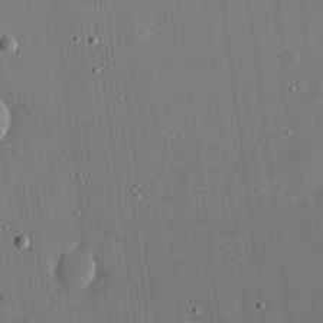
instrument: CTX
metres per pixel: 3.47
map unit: eHh
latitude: 18.6112
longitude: -69.9528
